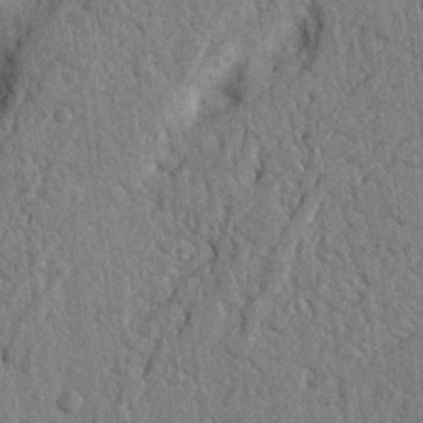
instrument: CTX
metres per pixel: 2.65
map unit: Nhu
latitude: 20.3845
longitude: -76.3467
